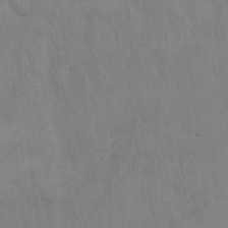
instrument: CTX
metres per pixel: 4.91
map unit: Hto
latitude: 17.2348
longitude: -59.6694
